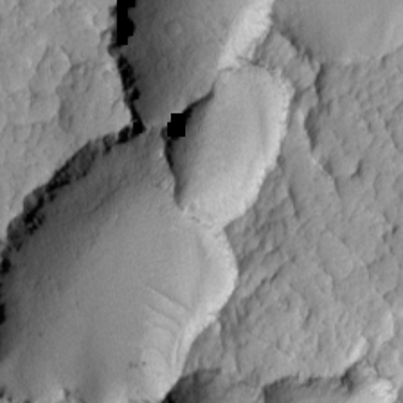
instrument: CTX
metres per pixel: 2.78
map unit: Ave
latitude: -8.7463
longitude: -116.5357
